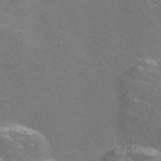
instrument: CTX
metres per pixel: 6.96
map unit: Nve
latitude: -56.5385
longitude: 52.8408
